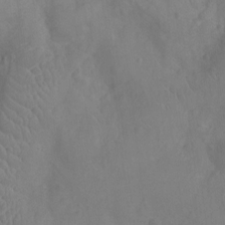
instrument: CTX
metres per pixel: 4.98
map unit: Nhu
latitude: -10.8408
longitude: -21.6694
